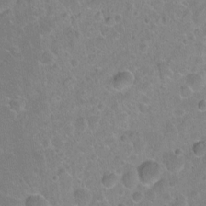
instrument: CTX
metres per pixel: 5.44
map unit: Ht
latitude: -6.5762
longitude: -37.1026
